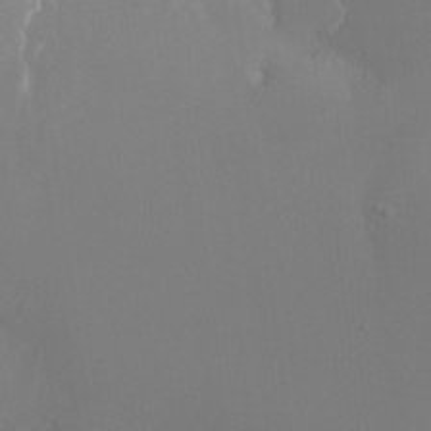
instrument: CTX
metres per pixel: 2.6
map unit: Ht
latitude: -9.0108
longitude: -32.2334
